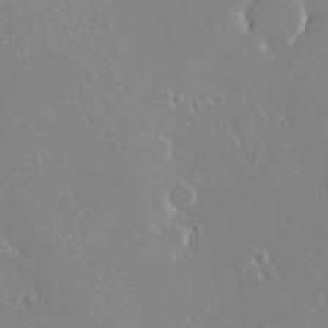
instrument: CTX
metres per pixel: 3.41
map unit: eHh
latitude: -8.6896
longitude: -69.6694
